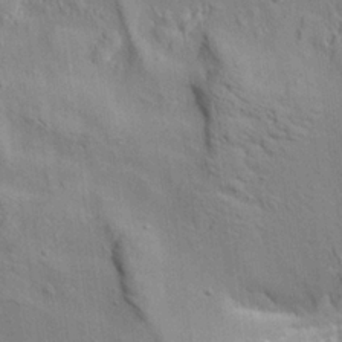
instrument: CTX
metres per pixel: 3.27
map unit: Aa
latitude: 21.8206
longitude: -141.8016
